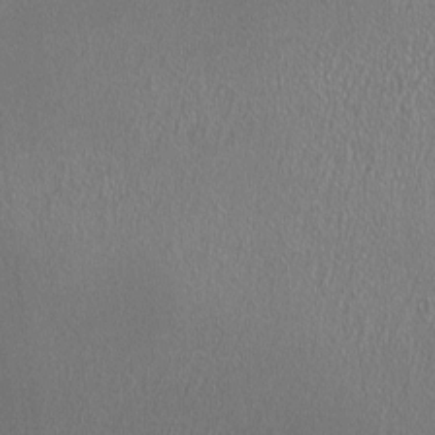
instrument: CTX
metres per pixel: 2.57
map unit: HNhu
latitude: 0.0255
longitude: 0.6897
